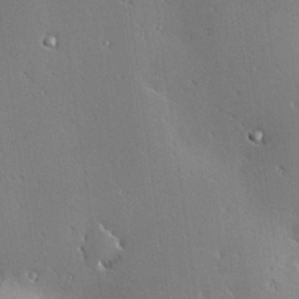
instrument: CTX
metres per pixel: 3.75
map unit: Hve
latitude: 24.8191
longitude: -92.2144
